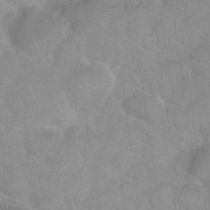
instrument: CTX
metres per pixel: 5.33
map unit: Nhu
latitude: 26.5546
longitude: -56.3845
